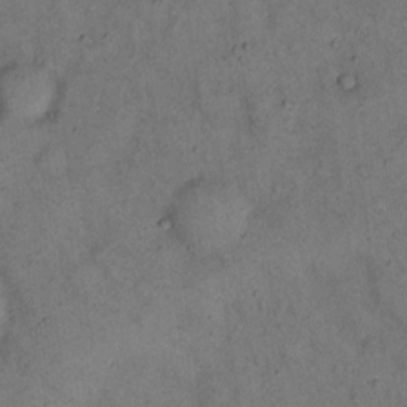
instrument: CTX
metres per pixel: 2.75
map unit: eHh
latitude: 15.2726
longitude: -62.1011
